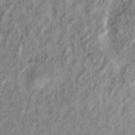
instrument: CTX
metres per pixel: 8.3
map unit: Ht
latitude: 9.1592
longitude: -32.3467
